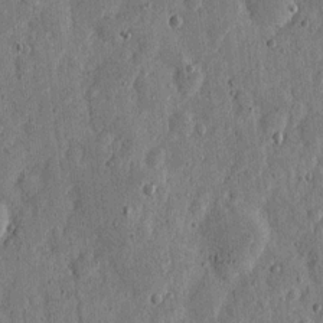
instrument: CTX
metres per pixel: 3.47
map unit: eHh
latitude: 6.4601
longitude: -71.8394
